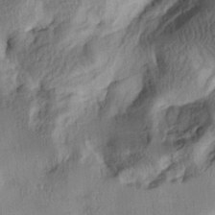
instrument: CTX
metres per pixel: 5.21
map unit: lAa
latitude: 4.4034
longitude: -112.4979
